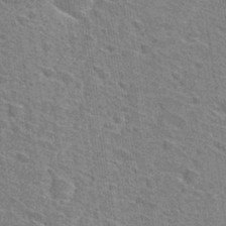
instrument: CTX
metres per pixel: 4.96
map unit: Hto
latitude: 31.2159
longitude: -44.6679
